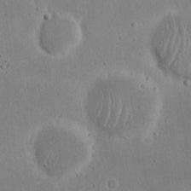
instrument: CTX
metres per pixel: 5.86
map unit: eHh
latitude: 18.0633
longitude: -72.2145
